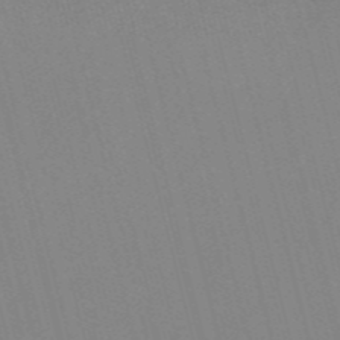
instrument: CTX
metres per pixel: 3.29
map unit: Nve
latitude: -56.8597
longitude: 61.8044
